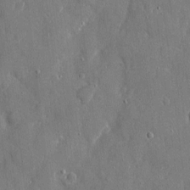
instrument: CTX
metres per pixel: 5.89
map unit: eHh
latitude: 8.4223
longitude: -69.4238
